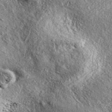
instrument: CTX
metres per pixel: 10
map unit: eAb
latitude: 37.7449
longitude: 109.8989
